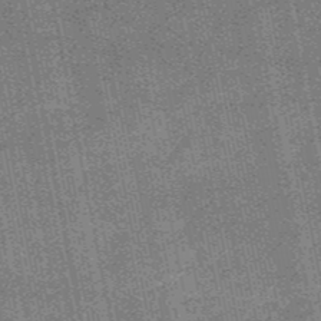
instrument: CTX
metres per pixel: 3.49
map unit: HNb
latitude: -52.4818
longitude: -42.4979
